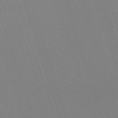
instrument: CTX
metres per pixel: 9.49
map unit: eHh
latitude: -62.7274
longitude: 50.4629
